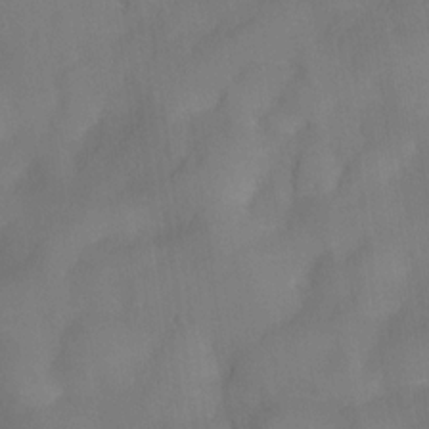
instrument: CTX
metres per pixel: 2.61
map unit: Nve
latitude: -27.1809
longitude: -148.2900
